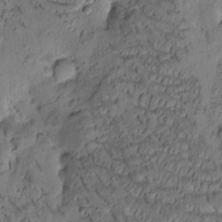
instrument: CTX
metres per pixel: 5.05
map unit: Htu
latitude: -3.4454
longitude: 173.2187
